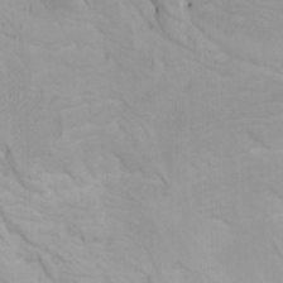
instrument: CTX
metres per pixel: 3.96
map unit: Htu
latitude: -7.7477
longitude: -65.5938
